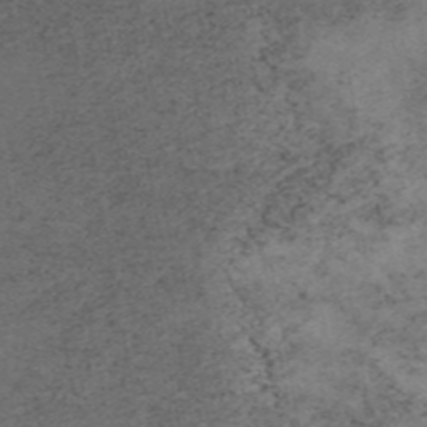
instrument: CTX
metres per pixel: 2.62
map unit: eAb
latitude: 45.5749
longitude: 124.3117
